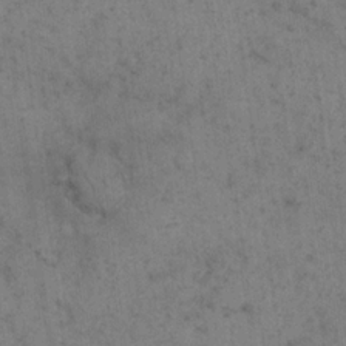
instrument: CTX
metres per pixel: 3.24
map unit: eHh
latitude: 18.0444
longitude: -63.4427
